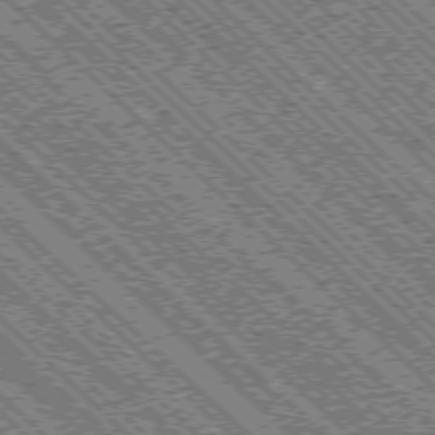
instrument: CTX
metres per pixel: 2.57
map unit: Ap
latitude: -76.2362
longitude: -96.7057
